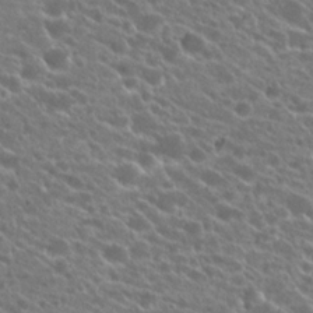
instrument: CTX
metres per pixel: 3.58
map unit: Hto
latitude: 22.9325
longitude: -37.9906
